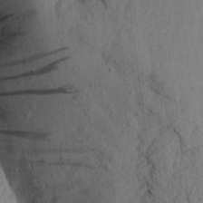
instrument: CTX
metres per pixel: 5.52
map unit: Aa
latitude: 15.8584
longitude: -147.0837
